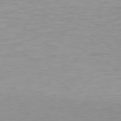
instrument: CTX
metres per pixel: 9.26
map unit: Hpe
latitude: 78.4412
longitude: -169.4805
